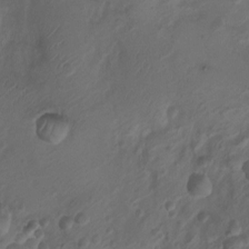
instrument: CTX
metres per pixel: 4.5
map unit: Nhu
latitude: 6.6679
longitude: -22.3278
